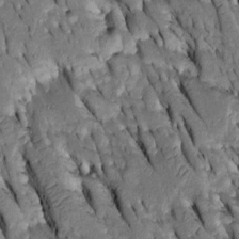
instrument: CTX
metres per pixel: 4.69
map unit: Htu
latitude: -2.6329
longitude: 150.8974
